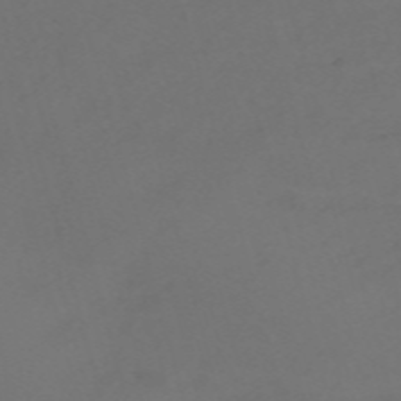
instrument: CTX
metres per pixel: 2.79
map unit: Nve
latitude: -59.7477
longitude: 60.4629
